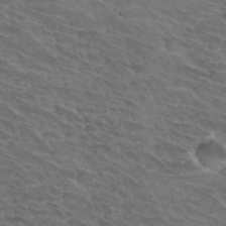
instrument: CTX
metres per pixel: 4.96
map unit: Hto
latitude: 32.6868
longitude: -44.2711
